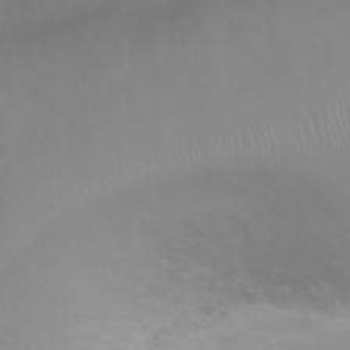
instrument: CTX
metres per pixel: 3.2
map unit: Ht
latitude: -1.0109
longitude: -19.4615
